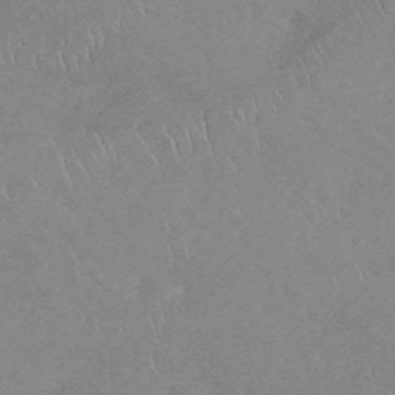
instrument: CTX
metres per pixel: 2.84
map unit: HNhu
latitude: -44.4440
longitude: 93.0297
